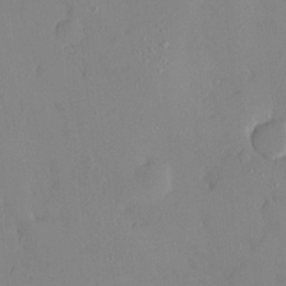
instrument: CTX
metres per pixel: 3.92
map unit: HNhu
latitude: 7.2537
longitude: 4.5951
